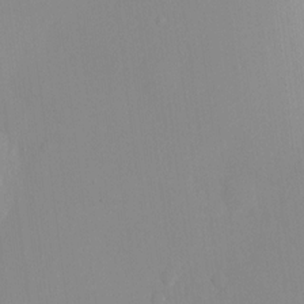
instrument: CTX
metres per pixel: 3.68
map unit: HNhu
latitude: 6.3278
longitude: -3.8205
